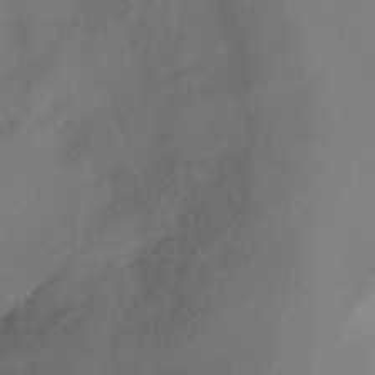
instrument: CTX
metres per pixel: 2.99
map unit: Ht
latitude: -16.1606
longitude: -42.8569
